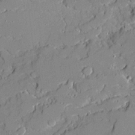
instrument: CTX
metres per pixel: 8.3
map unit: Ave
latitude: 18.9513
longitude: -128.1200
